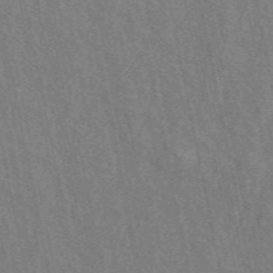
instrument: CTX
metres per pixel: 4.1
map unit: ANa
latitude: 48.8758
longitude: -78.1011
